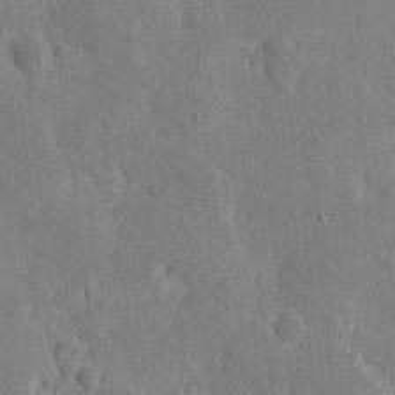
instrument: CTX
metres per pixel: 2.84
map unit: eHh
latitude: 7.7639
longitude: -67.8583
